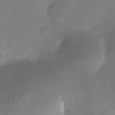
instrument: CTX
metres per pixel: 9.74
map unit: Nhu
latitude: -26.3495
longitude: -70.7813
